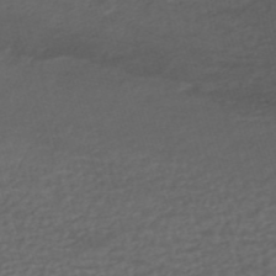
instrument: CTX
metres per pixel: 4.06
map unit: HNhu
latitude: -42.6518
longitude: 103.3510
